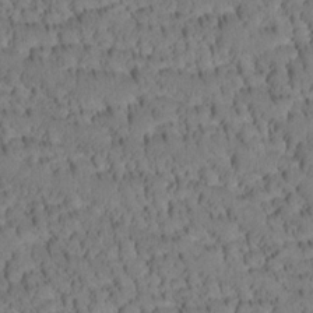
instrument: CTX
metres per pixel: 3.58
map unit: Htu
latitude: -4.1039
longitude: 172.9542
